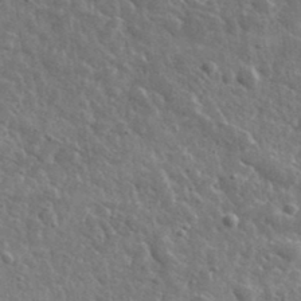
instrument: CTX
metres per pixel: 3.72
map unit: lHvf
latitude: 36.6869
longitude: -89.1026
